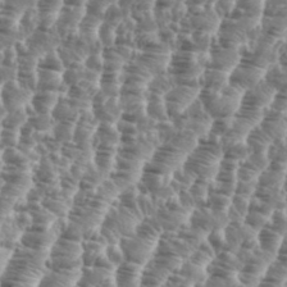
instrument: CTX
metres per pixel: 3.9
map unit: eHh
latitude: 34.9135
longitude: -135.5560
